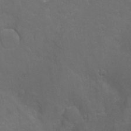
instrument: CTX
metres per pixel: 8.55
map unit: Nhu
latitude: -4.9352
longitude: -75.0836
